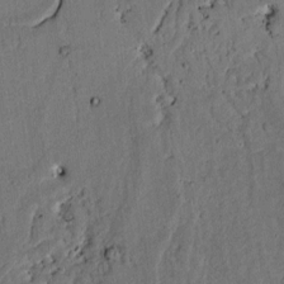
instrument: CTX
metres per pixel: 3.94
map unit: lAvf
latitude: 4.7246
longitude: 169.1242
